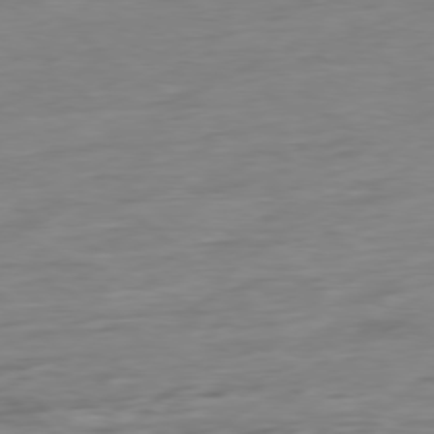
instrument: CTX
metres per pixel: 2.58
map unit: Hpe
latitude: -78.6518
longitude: -18.6490
